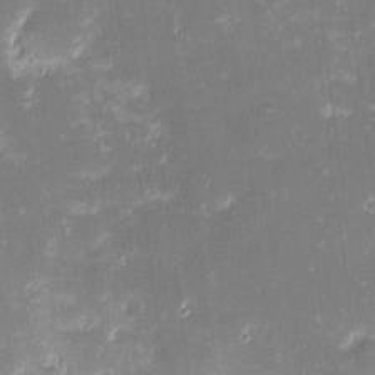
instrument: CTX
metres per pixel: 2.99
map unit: eHh
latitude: -2.3873
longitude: -86.4790
